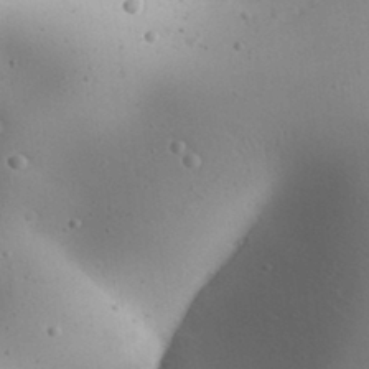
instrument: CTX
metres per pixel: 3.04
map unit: Aa
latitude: 31.5749
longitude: -143.9339
